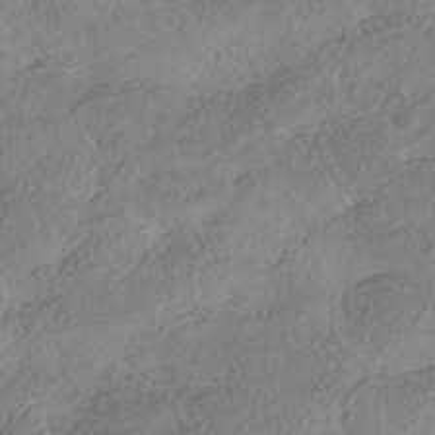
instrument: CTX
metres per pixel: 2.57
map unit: HNhu
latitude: -41.8233
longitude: 103.5777
